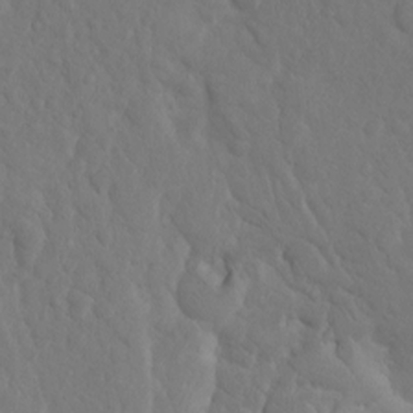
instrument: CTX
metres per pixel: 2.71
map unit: eHh
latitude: 1.0269
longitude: -56.0822
